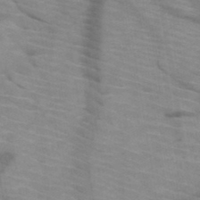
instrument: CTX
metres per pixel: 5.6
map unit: HNb
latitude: -46.8786
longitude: -45.1781
